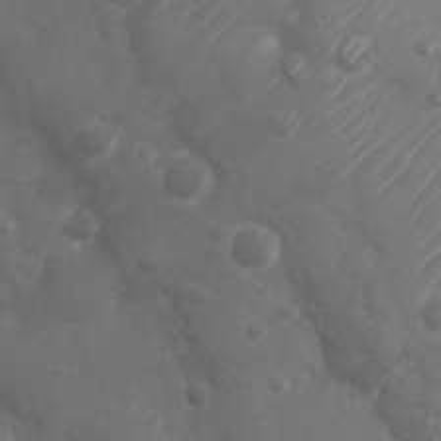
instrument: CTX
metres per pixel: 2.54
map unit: Nhu
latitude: 5.5749
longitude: -18.5356
